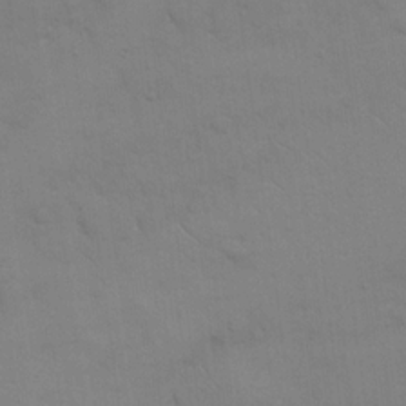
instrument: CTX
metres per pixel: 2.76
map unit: eHh
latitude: 18.1577
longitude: -66.6679
